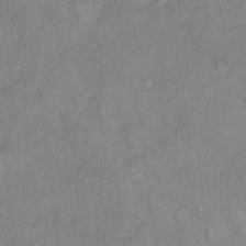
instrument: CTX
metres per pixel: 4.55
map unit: Hto
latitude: 16.7435
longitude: -40.6868
